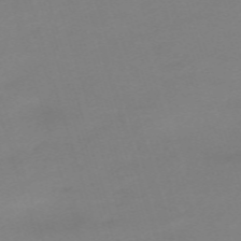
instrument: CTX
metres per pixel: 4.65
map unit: eHh
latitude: -62.4440
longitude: 49.0676
